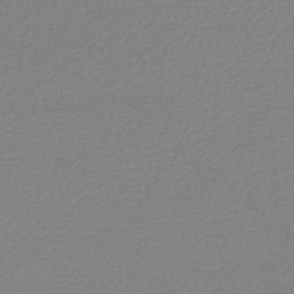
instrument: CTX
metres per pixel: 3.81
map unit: lHb
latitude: -45.3510
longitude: 63.1053
